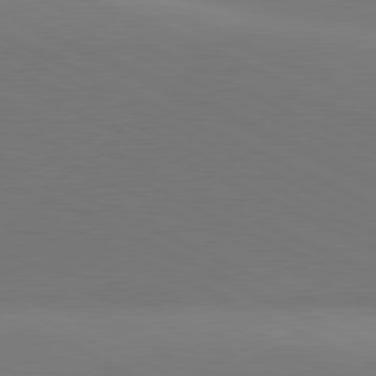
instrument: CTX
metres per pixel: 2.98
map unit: lApd
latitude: 81.4237
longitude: 145.1053
